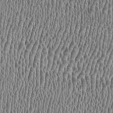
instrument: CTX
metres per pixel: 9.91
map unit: HNhu
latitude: -0.2551
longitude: 0.8219
